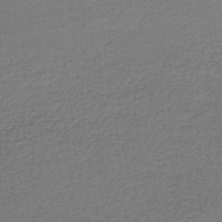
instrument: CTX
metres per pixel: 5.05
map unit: lHb
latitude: -43.7099
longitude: 66.5196
